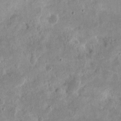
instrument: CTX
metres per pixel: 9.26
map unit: eHh
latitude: 12.9325
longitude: -73.7450
